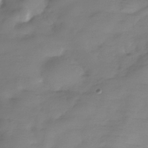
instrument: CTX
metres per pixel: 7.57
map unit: Hve
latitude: -32.1417
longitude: 91.1809
